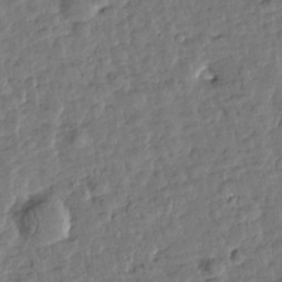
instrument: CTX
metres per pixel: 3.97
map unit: Htu
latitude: 0.5923
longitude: -179.5938
